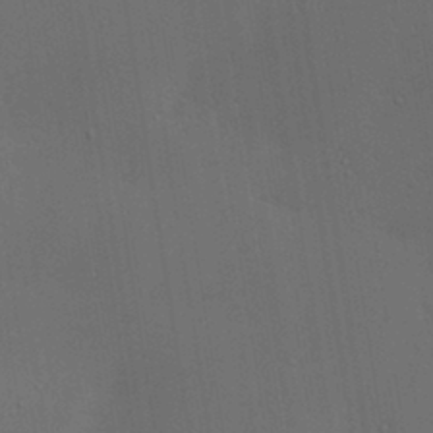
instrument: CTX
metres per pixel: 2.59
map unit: lAa
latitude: 19.9339
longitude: -138.7057
